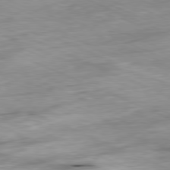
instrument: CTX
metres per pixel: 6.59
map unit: Ap
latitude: -81.4644
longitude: -86.7246
